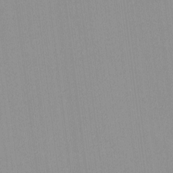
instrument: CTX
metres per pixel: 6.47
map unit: lHvf
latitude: -13.5966
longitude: -103.1592
